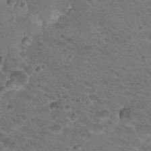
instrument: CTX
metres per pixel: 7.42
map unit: Hto
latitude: 19.6694
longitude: -33.0458
